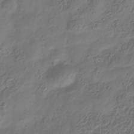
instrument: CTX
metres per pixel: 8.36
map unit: Hve
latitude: -35.1809
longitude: 88.4440
